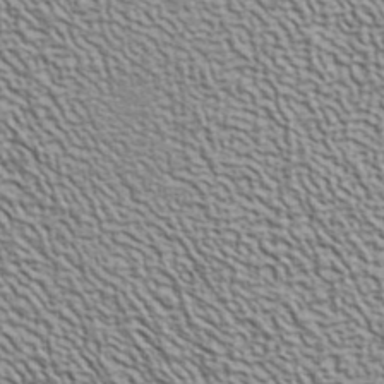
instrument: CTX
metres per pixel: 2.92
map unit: ANa
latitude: 41.0269
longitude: 29.4077
